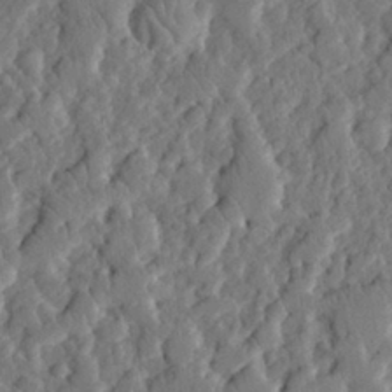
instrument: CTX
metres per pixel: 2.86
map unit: eHh
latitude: 30.1956
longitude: -78.1200
